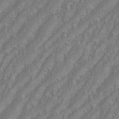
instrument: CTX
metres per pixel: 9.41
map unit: eHh
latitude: 35.1970
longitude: -133.4426
